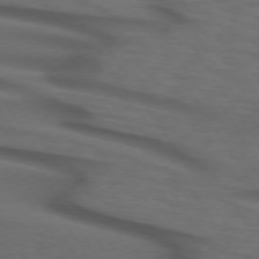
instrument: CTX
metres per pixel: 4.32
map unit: lApd
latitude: 73.7828
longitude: -74.4034
